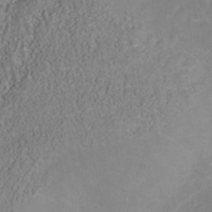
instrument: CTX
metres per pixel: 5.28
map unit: Nhu
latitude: -40.7274
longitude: -85.1214
